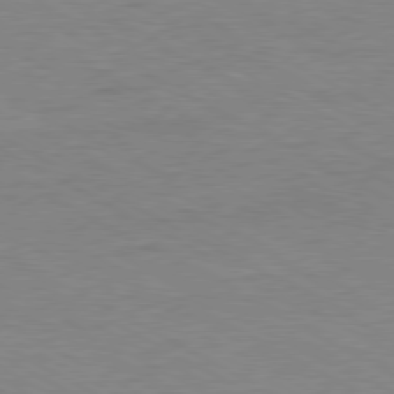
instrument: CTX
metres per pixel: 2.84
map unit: Ap
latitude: -80.5763
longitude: -86.4223
